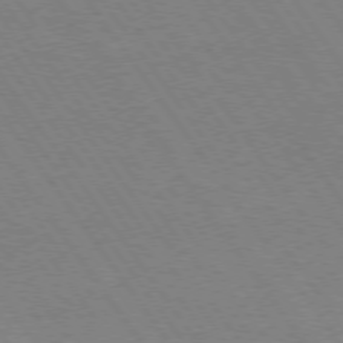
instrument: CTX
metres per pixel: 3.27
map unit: Hpe
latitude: 74.0633
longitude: -141.1025
